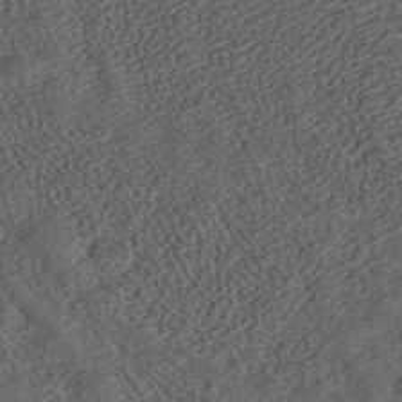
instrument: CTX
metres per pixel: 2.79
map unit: ANa
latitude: 37.3104
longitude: 17.5966
